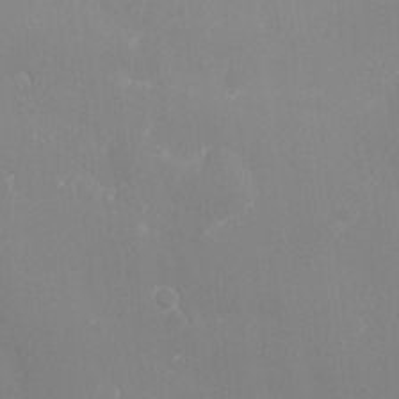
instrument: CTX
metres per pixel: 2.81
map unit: Ht
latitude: -5.7666
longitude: -25.1781
